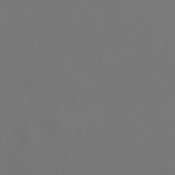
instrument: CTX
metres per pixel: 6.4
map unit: ANa
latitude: 44.3467
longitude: 29.3699
